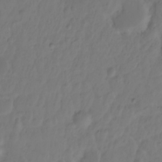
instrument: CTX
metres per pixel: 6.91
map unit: Hto
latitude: -12.5952
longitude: -39.7450
